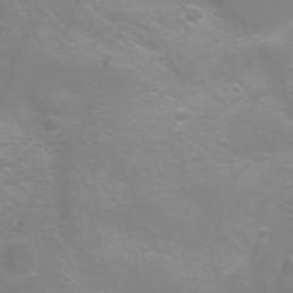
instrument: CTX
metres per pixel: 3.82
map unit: Htu
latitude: -0.7841
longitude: -75.2159
